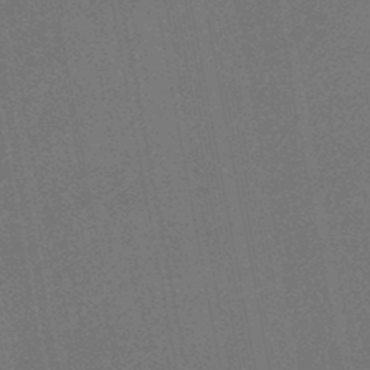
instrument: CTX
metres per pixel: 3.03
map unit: HNhu
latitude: -47.8611
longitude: 98.9164
